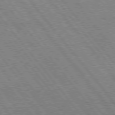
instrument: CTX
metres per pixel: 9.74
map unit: Hpe
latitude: 75.6883
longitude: -149.7828
